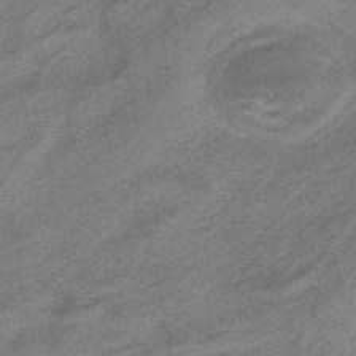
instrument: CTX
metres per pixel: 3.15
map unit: HNhu
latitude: -41.0675
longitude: 104.1794
